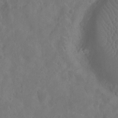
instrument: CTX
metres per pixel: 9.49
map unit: Nhu
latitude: -10.4818
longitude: -21.5371
